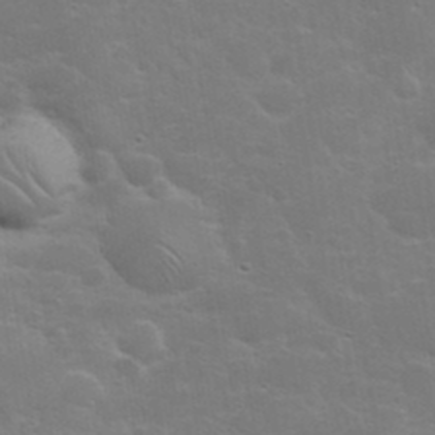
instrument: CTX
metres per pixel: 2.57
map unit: eHh
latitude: 36.3656
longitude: -66.4790
